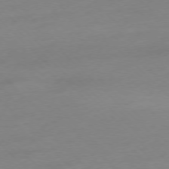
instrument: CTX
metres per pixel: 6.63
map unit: Ap
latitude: -77.2754
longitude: -62.8191
